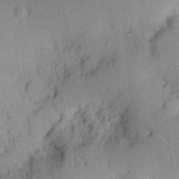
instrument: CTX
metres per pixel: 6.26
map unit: eHh
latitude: 4.8002
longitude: -69.4804
